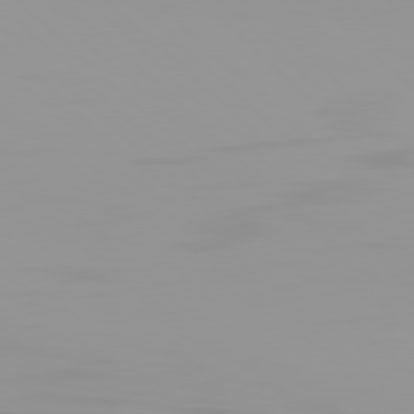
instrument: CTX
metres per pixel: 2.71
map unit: Hpe
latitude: 77.7071
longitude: -141.1970
